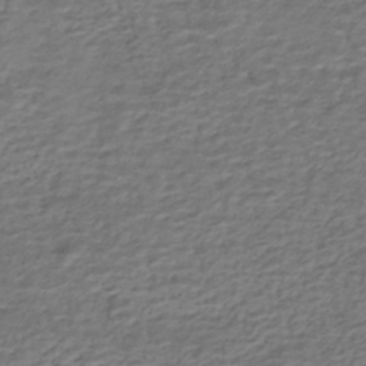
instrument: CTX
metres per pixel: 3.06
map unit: HNhu
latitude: -42.7841
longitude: 101.4265
